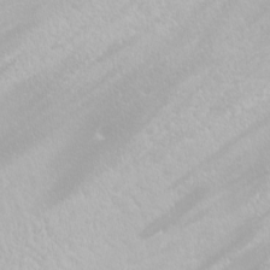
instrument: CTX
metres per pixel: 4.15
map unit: Nhu
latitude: -9.6344
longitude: -69.2915
